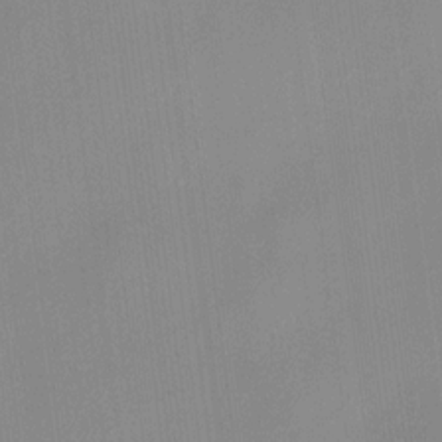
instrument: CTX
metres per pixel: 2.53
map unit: HNhu
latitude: 11.6127
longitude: 10.3117
